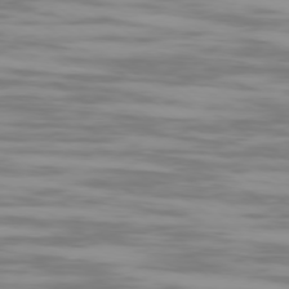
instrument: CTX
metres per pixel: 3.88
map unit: Ap
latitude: -79.3887
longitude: -102.6679
